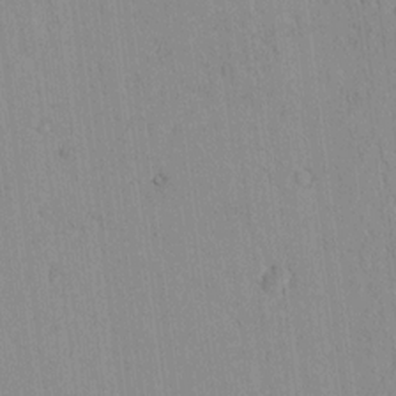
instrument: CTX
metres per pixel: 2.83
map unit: lAvf
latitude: 7.1592
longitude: 168.8786
